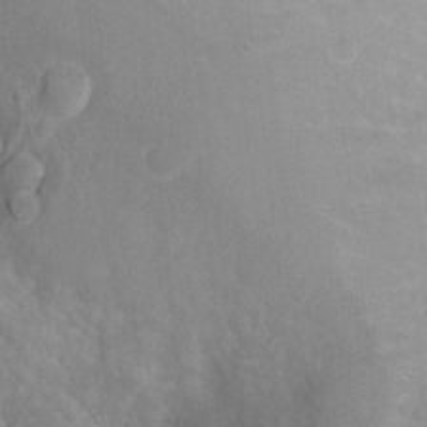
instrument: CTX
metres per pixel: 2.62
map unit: Ht
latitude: 1.4615
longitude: -32.3656
